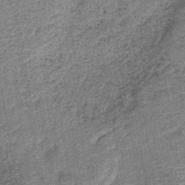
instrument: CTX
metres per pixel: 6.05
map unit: lHb
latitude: -40.5007
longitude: 63.4454
